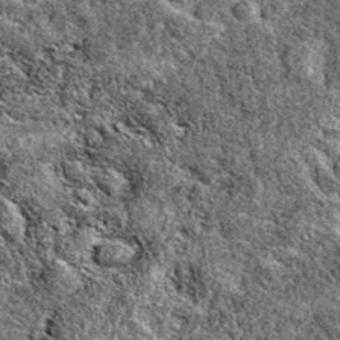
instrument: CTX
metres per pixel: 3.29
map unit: eAb
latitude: 38.2522
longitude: 110.7274
